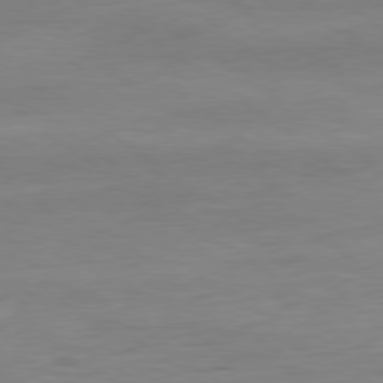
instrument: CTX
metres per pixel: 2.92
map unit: Ap
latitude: -80.1417
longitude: -80.9892
